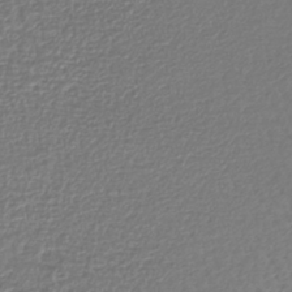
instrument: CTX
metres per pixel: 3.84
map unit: lHb
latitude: -42.4628
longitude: 72.5762
